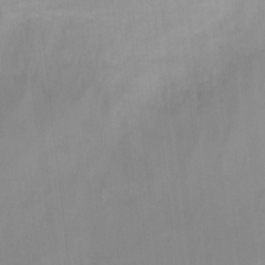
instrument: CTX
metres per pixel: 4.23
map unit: Nhu
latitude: 4.2333
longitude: -17.1025
